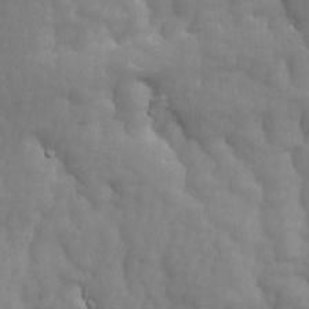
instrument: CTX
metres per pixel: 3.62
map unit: Ave
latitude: 13.8206
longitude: -105.3293
